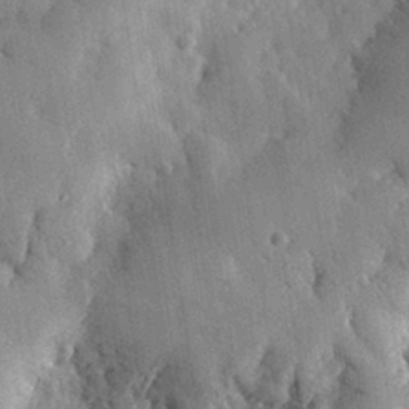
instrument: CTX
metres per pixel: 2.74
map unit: eHh
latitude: 30.7058
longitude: -79.7261
